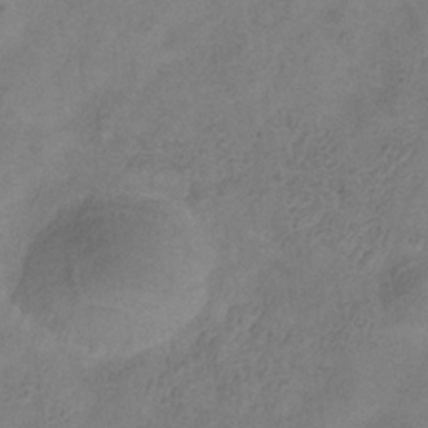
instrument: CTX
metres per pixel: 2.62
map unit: Hve
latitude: -34.9920
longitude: 88.1417
